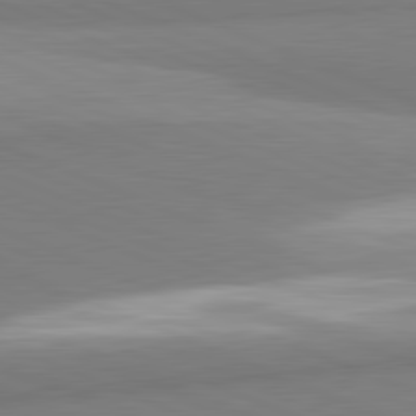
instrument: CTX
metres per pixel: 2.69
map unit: lApd
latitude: 81.9150
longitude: 160.5952
